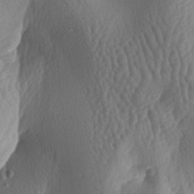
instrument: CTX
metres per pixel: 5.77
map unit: lAa
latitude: -6.3117
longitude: -128.3467
